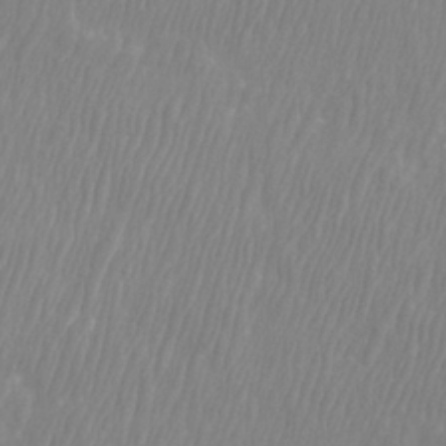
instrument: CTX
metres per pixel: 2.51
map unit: Htu
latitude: -8.6329
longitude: -75.0458
